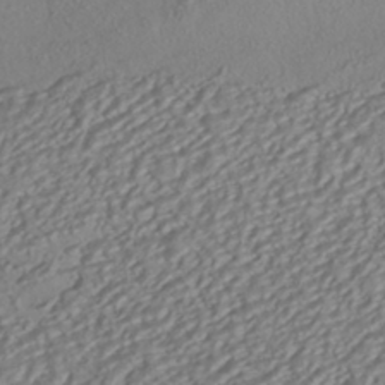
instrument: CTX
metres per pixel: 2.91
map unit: HNhu
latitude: -41.3509
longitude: 108.2361
